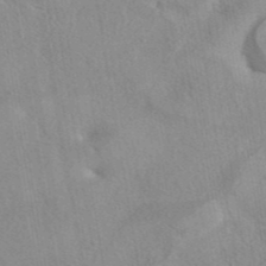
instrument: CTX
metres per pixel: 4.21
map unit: eAb
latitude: 42.7435
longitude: 103.9556
